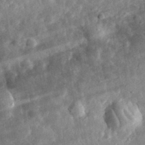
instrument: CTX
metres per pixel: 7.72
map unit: eHh
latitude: 32.8191
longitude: -79.2159
